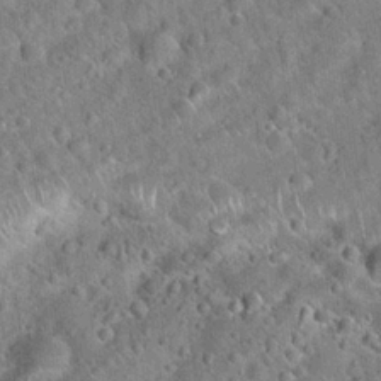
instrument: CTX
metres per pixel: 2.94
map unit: Hto
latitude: 20.2523
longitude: -52.8758
